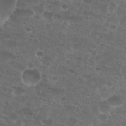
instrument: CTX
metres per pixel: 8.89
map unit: Nhu
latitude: 27.1592
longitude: -52.1578
